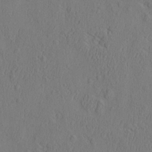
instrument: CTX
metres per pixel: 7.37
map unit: eHh
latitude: -3.0675
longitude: 18.4818
